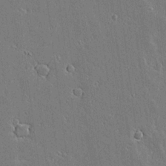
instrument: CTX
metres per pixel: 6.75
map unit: Aa
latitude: 18.2711
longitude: -126.8758
